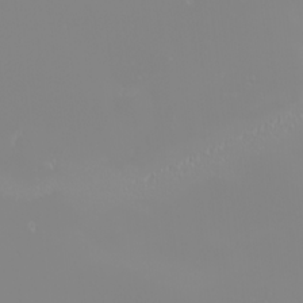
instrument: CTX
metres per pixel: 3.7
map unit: eHh
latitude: -6.3117
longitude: -88.6869
